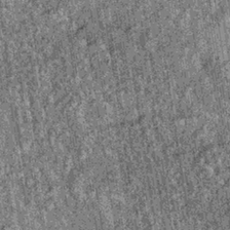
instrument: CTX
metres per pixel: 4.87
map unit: lHb
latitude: -36.1039
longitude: 66.9920
